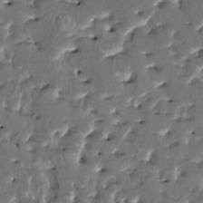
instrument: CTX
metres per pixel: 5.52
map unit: HNhu
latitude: 4.6868
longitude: 9.4643
